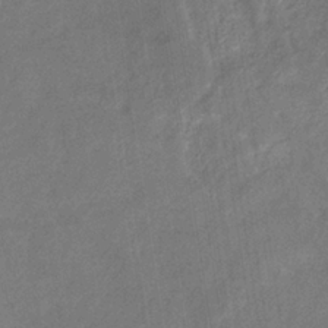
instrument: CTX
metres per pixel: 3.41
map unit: eHb
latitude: -34.7463
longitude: 74.8597
